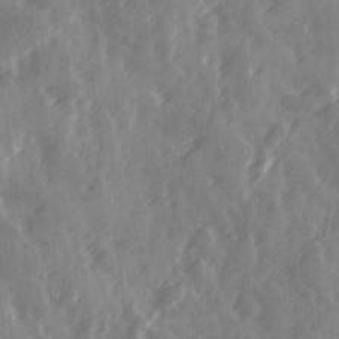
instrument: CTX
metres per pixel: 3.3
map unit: Ave
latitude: 19.2348
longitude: -131.2915
